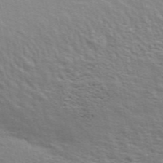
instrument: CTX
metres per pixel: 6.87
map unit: ANa
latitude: 48.5735
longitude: -74.9136
